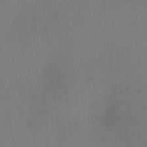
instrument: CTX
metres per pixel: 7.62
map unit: HNhu
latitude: 6.6301
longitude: -3.4804
